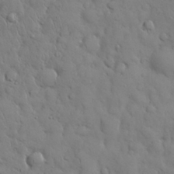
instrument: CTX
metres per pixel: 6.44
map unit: Nhu
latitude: 28.7813
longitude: -68.7813
